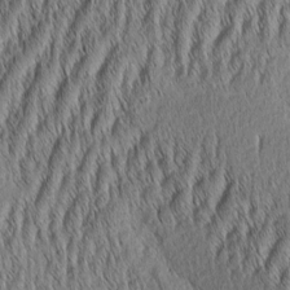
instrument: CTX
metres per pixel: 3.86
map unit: Aa
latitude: 6.5735
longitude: -130.2712
